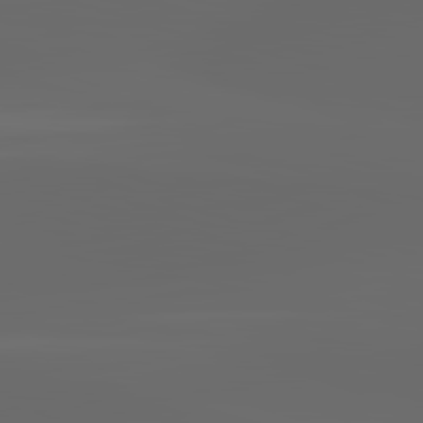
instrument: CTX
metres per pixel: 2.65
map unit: lApd
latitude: 83.0458
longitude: -137.4049
